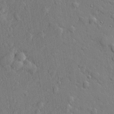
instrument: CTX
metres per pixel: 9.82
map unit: lHvf
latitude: 22.4979
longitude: 144.0094
